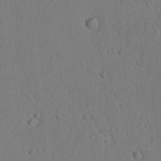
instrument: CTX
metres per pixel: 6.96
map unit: lAvf
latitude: -9.6722
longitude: -120.0255
